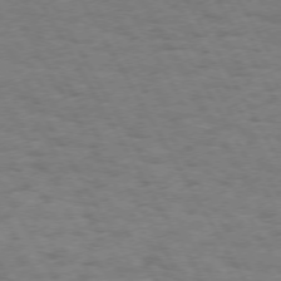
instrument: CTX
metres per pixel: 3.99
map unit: Hpe
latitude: 72.1767
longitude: -123.1781
